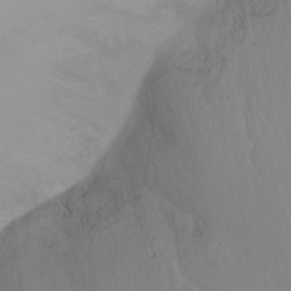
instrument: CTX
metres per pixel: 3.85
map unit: Ht
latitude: -6.8408
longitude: -33.8205
